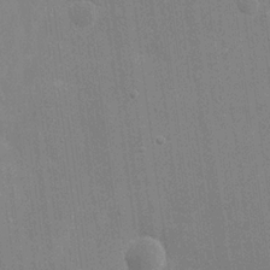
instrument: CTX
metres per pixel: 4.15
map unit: eHh
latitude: 19.2726
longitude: -68.3278
